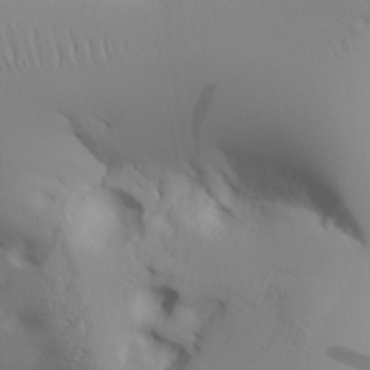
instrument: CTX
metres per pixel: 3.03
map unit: Aa
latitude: 26.4790
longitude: -132.9325
